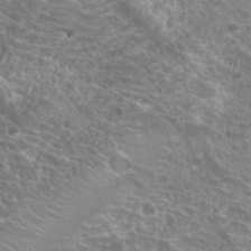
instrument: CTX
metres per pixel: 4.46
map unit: Hto
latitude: 22.9703
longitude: -40.1199
